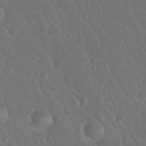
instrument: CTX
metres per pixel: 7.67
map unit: Nhu
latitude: 23.4804
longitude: -62.7436
